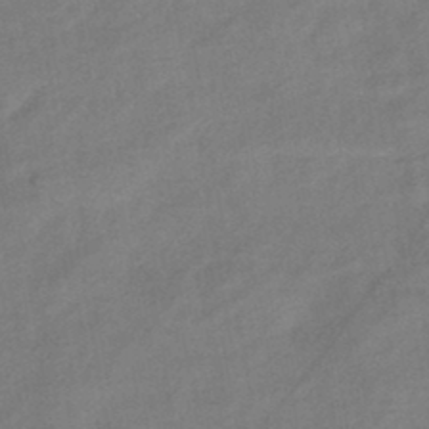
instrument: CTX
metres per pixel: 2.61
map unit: eHb
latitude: -42.0283
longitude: 82.8975
